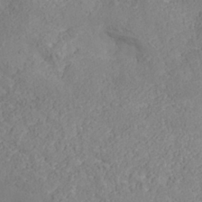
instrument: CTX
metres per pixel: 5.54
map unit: Nhe
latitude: -37.6155
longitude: 139.0865
